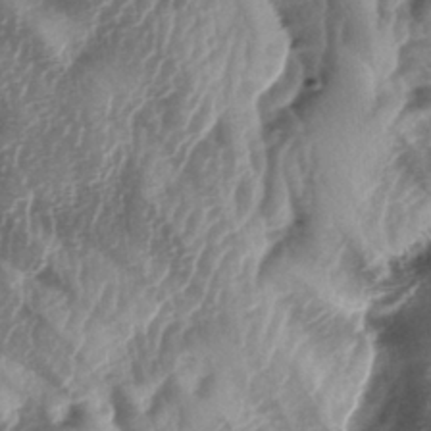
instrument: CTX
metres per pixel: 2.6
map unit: lAa
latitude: -5.3320
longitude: -126.6491
